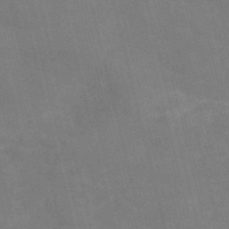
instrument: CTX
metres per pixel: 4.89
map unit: Nve
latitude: -57.4265
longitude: 54.5952
